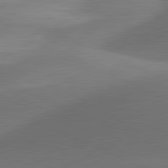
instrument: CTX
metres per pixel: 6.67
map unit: lApd
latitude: 81.2726
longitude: 130.0850
